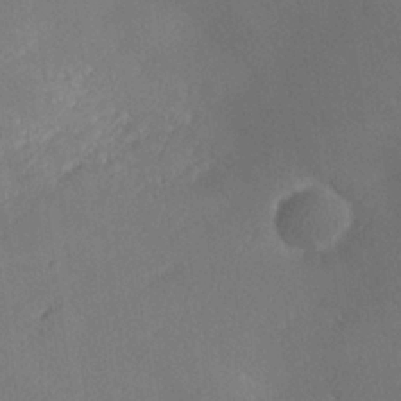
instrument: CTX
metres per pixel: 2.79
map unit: lHvf
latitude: 26.4790
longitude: 140.7463
